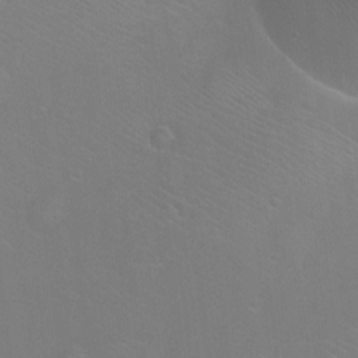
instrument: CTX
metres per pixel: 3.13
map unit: Ht
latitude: -6.4818
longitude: -28.6490
